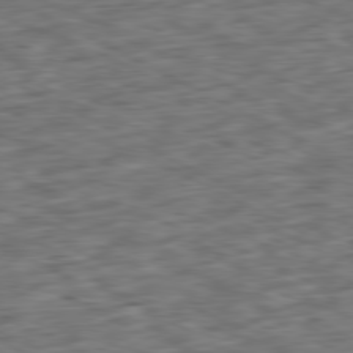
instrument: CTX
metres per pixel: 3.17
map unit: Ap
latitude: -81.0487
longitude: -83.1025
